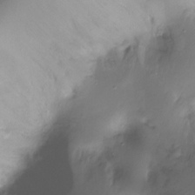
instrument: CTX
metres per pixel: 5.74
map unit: Ht
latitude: -16.3496
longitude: -44.7813
